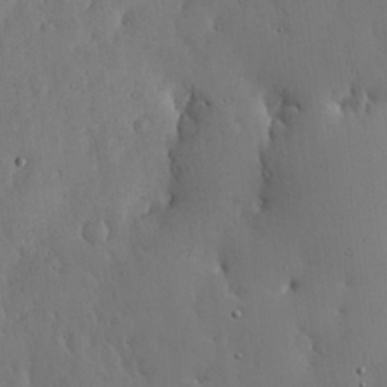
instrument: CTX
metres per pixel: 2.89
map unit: lHvf
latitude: 19.0647
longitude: -114.5356
